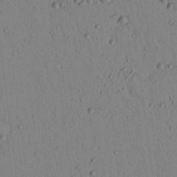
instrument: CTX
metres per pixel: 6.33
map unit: lHvf
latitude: 14.1011
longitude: 177.7289
